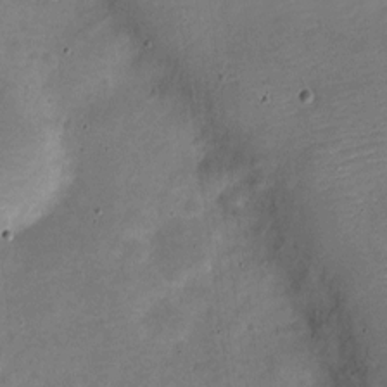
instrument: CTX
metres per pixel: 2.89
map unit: Nve
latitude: -22.5385
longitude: 105.0675
